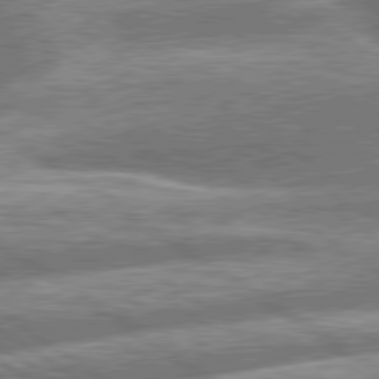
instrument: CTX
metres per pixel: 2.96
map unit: lApd
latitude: 79.8773
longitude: -159.1403
